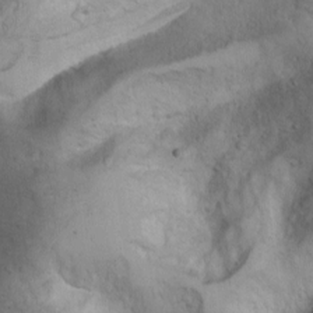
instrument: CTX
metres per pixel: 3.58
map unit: Aa
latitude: -3.0297
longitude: -73.8206
